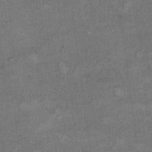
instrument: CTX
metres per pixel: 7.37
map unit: Hto
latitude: 9.1403
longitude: -60.3656
